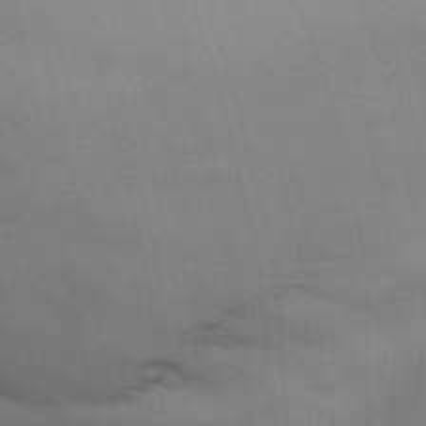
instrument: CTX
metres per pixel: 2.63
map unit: Hve
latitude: 31.4049
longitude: 149.9556
